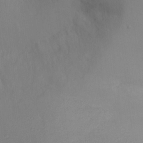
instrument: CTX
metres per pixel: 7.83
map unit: Ht
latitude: -10.8408
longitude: -34.0444
